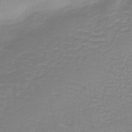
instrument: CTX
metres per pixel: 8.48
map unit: lHb
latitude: -41.9178
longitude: 63.4832
